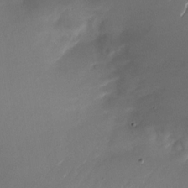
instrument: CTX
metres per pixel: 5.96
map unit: Nhu
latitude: -26.9730
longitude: -72.7058
